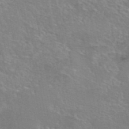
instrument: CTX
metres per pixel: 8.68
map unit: eAb
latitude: 45.5371
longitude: 106.1228
